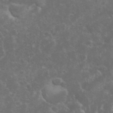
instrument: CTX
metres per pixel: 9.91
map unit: eHh
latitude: 35.9150
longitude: -62.6302
